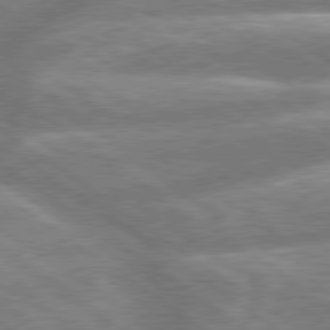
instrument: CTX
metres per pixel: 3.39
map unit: lApd
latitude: 79.5371
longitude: -159.1403
